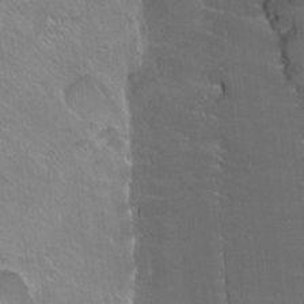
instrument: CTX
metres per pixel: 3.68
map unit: Ht
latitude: -9.5021
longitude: -38.4979
